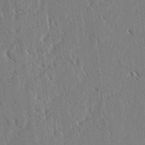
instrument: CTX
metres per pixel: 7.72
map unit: lAvf
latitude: 3.2159
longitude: -106.3845
